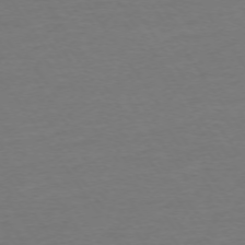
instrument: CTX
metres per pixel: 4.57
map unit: Ap
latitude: -74.2362
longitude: -85.5938
